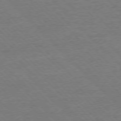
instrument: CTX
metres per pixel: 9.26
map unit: Ap
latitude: -77.5210
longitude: -94.8947
